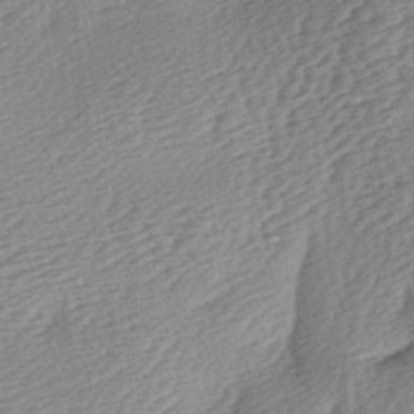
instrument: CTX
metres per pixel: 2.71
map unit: lAa
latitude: -2.6896
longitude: -127.1781
